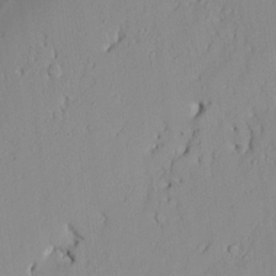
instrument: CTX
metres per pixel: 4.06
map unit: Aa
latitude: 9.1025
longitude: -135.2915
